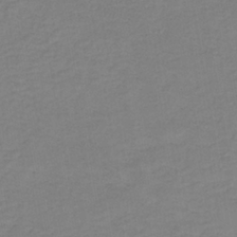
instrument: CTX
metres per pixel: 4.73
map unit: HNb
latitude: -35.3888
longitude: 52.5762
